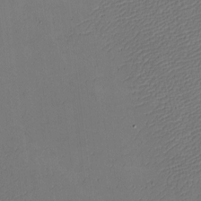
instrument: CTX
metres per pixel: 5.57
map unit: eHh
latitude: -4.5007
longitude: -79.2348
